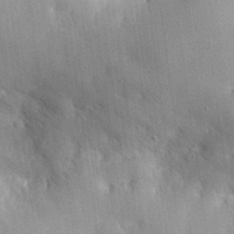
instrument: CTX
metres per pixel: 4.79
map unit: eHh
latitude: 30.8380
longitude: -72.9892
